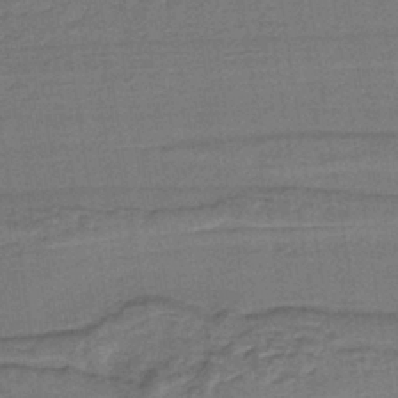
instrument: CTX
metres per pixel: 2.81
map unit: lHb
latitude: -38.1606
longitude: 57.1809
